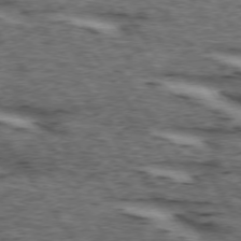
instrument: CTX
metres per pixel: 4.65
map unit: lApd
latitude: 73.9151
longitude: -73.4427
